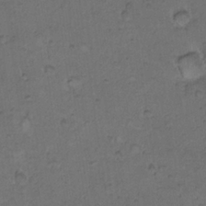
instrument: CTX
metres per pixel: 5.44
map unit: Hto
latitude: 9.1592
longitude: -60.2522
